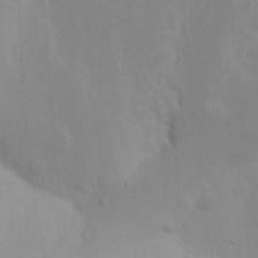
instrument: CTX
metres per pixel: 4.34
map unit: Nhu
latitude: 19.4237
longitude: -73.4805
